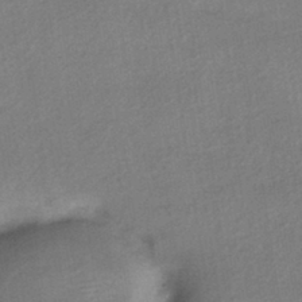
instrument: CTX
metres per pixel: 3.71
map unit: HNhu
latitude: -42.0283
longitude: 96.1039
